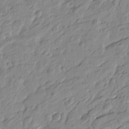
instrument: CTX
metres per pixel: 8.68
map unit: Htu
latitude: -4.0094
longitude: -179.9339
